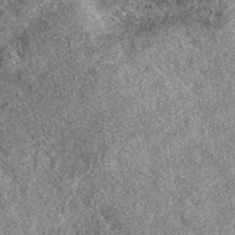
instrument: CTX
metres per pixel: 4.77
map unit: eAb
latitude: 38.8191
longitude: 108.6141
